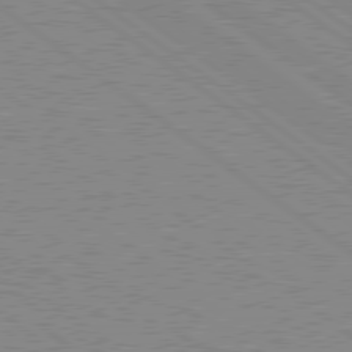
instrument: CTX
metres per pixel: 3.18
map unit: Hpe
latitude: 78.7624
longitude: -145.0836
